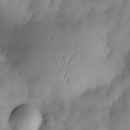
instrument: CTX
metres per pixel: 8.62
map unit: eHh
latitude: -22.6708
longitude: 15.8045
